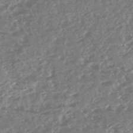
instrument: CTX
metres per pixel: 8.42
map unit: HNhu
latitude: -47.3320
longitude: 31.2943
